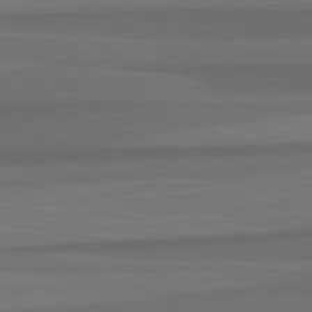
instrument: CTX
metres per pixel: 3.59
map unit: lApd
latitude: 82.7057
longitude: 177.0675
